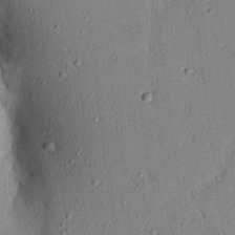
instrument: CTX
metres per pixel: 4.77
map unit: Aa
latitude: 16.5735
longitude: -148.6302
